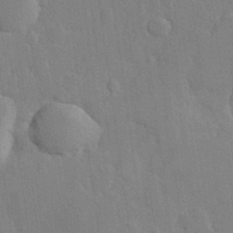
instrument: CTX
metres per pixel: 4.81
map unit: Hve
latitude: 26.0444
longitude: 150.8975
